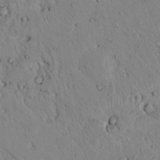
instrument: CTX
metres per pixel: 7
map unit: lAvf
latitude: 9.6127
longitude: 168.7274
